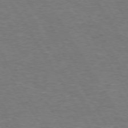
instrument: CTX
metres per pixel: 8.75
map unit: Hpe
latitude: 72.8569
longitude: -123.6316
